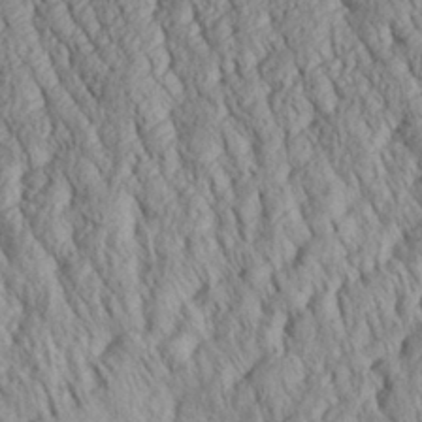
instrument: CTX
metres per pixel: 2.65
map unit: Aa
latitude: 30.2901
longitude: -137.6127
